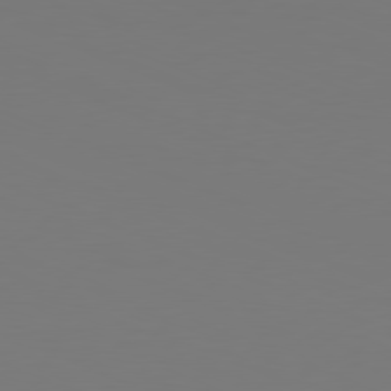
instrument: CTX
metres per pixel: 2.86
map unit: Ap
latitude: -81.6722
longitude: -62.0444
